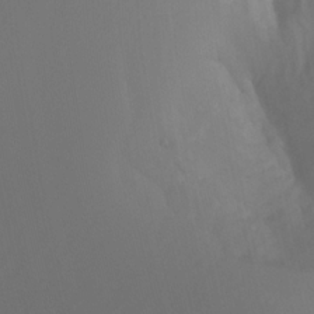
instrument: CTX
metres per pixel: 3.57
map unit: Nhu
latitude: -8.5574
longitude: -52.6113
